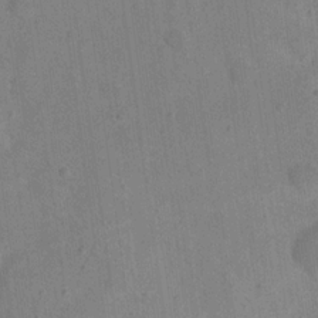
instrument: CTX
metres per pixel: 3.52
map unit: eHh
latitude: 21.2348
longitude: -62.3279
